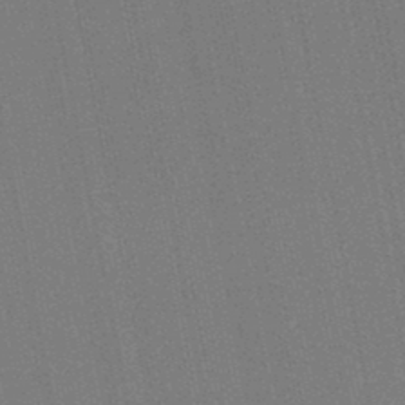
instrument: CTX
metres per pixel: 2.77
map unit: lHb
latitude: -46.5384
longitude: 77.8233
